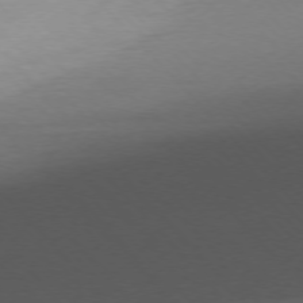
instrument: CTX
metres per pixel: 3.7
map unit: Ap
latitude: -76.8030
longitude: -71.8772
